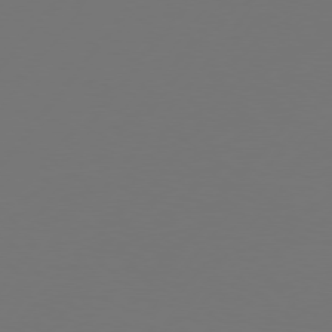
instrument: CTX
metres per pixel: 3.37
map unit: Hpe
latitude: 75.7072
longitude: -129.9906
